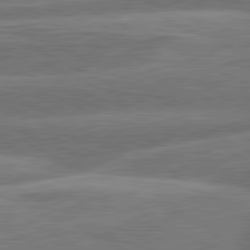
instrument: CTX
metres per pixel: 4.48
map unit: lApd
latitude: 81.2726
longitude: -167.0269
